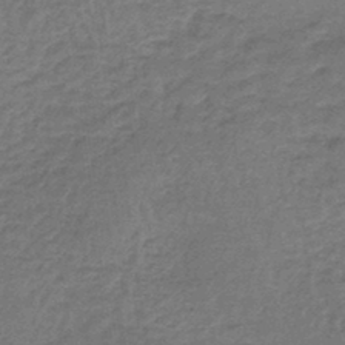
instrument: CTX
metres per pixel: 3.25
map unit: lHb
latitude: -43.3509
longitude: 66.7085
